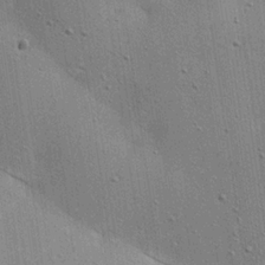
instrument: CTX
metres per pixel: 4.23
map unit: lAa
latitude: 18.6679
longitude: -139.6505
